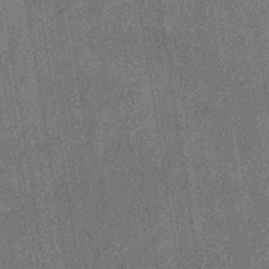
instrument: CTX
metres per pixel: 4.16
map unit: eHb
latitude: -35.9178
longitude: 80.7463
